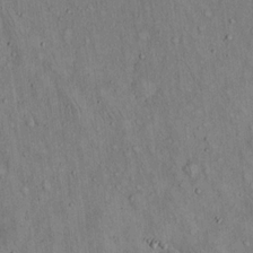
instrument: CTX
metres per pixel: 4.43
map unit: Hto
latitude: 14.8569
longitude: -58.7246
